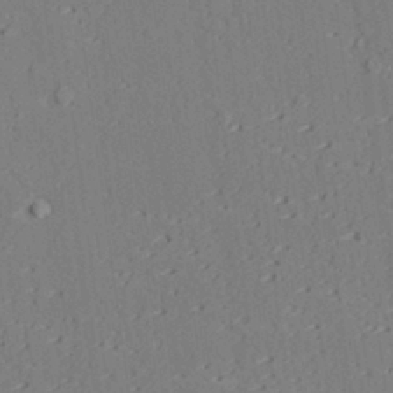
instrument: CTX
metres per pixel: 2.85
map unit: lAvf
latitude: 28.6301
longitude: -109.1025
